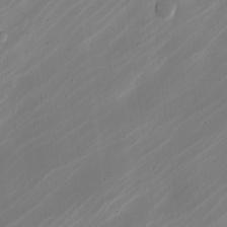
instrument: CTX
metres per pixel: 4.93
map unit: Nhe
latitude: -19.4076
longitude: 144.1795
